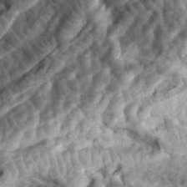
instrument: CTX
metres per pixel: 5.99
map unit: eHh
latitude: 34.9891
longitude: -78.9892
